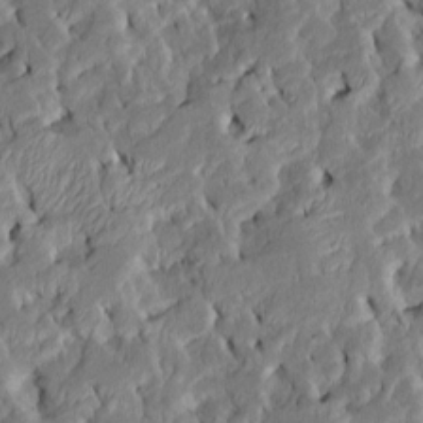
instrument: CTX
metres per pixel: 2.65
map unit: Htu
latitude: -7.7099
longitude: 145.4266
